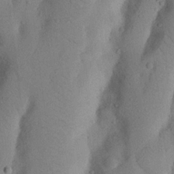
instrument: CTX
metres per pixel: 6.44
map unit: Nhu
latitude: 20.5357
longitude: -74.0444
